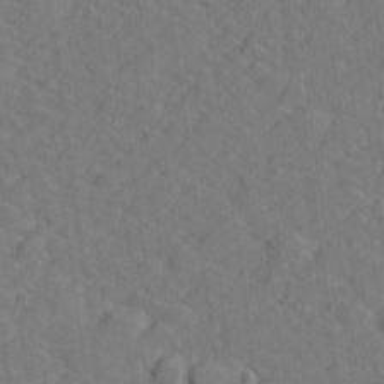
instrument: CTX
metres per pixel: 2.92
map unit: lHvf
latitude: 26.1956
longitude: 142.6707
